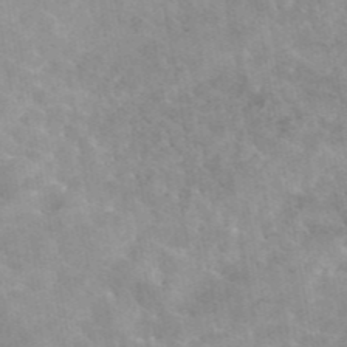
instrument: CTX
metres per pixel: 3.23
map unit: eAb
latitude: 45.2159
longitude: 125.0486
